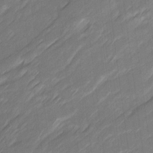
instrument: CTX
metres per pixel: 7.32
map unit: Ave
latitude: 16.3656
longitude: -136.0822
